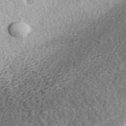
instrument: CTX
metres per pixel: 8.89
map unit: eHh
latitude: 35.0080
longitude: -78.8758
